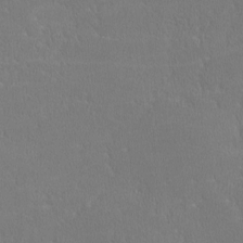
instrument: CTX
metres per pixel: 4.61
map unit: lHvf
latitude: -11.9556
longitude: -99.8772
